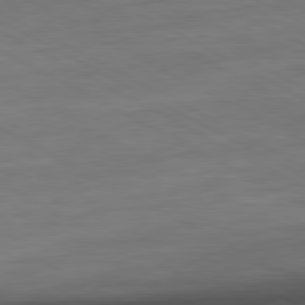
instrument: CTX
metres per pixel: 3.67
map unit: Ap
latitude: -81.5399
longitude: -78.9325
